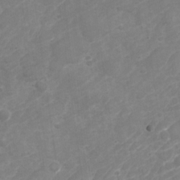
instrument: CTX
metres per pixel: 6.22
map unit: Nhu
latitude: -28.8219
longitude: -64.3845
